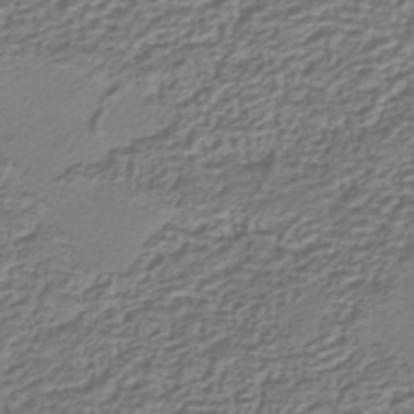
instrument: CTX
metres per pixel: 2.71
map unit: HNhu
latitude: -42.2550
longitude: 107.3132
